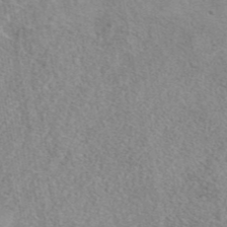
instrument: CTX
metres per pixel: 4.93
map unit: eAb
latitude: 42.5924
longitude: 107.5966
